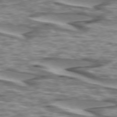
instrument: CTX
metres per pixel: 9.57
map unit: lApd
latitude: 73.9906
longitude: -57.1781
